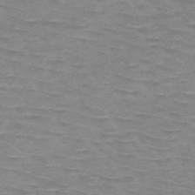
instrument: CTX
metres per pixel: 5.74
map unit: HNb
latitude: -48.2740
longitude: -48.8947
